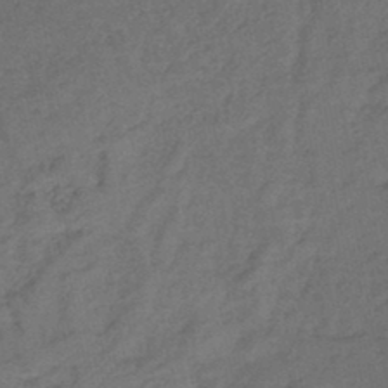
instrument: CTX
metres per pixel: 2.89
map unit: eHb
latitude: -43.2942
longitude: 83.1809
